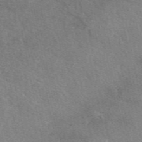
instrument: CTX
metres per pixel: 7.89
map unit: eAb
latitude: 50.5545
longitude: 116.5384
